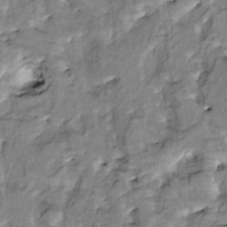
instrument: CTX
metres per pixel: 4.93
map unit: HNhu
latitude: 3.0647
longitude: 8.7463
